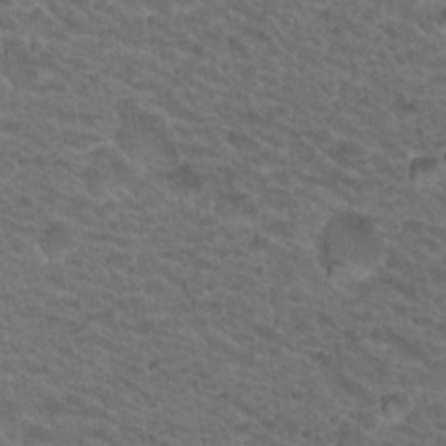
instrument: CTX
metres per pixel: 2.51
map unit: Nhu
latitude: 19.1214
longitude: -32.6490
